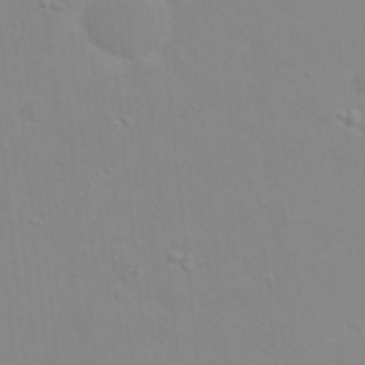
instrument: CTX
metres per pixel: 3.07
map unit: eHh
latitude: 20.0633
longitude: -64.2711
